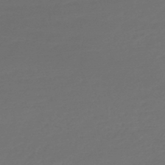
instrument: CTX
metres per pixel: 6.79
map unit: HNb
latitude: -47.2376
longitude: 53.9556
